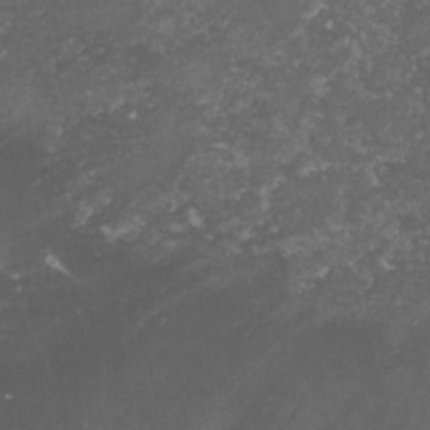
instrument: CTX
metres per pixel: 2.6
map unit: lHvf
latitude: -15.7100
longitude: -99.4804
